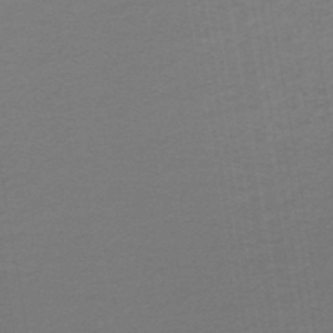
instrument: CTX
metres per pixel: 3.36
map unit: lHb
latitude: -45.6722
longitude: 71.7856
